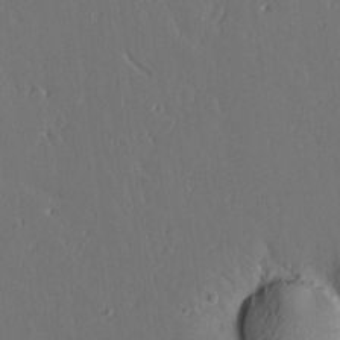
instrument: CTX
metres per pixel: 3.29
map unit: lAvf
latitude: 16.0822
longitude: -126.0633
